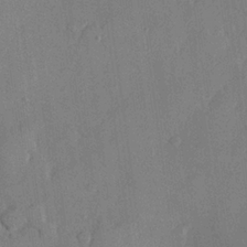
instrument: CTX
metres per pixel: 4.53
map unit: lHvf
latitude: 22.9514
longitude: 145.2376
